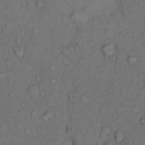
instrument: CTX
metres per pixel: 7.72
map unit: Hto
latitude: 11.0270
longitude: -62.2145
